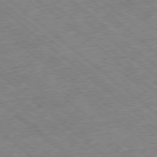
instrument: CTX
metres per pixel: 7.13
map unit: Ap
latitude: -78.5951
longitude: -48.8002
